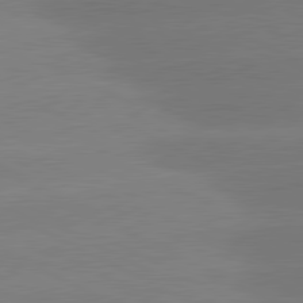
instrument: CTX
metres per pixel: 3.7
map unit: lApd
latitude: 81.0458
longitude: -150.9702
